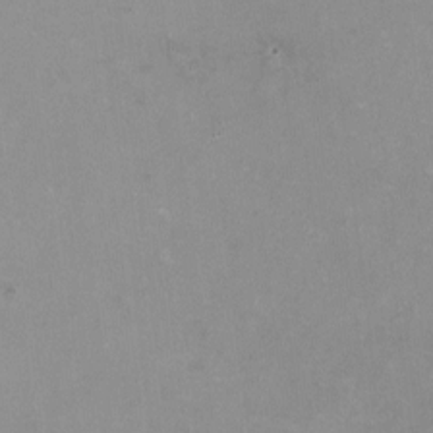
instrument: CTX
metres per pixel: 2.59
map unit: HNhu
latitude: -0.2929
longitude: -4.3089
